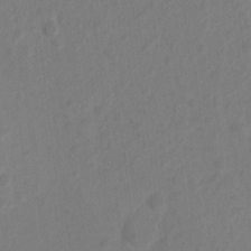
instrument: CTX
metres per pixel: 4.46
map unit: Nhu
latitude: 10.7813
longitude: -27.7072
